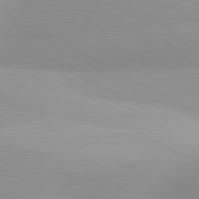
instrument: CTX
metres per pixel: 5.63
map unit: lApd
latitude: 80.7057
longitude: 123.5210
